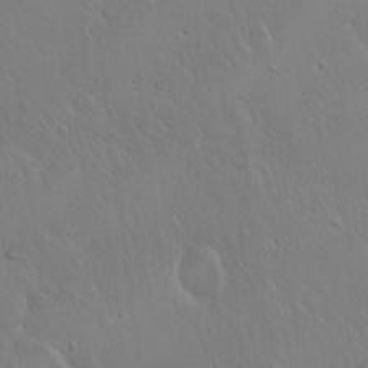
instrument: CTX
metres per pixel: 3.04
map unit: Hto
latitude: 17.2348
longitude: -57.0458
